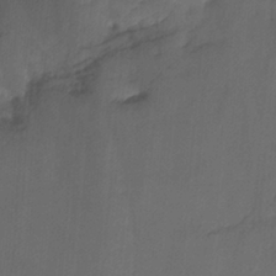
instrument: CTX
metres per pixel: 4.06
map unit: Ht
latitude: -14.9731
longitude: -54.1767
